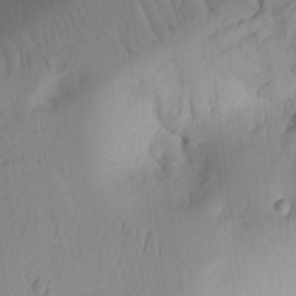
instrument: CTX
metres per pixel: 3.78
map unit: Ht
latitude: 9.4615
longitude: -74.9136
